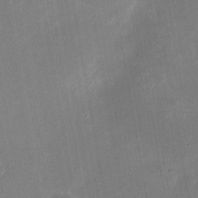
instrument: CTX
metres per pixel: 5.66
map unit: eHh
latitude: 4.5735
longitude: -69.6883
